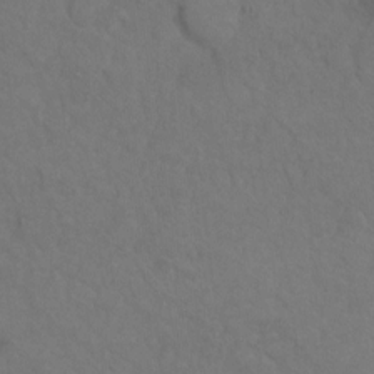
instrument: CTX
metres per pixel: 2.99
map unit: Hto
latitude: 6.1011
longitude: -35.7449
